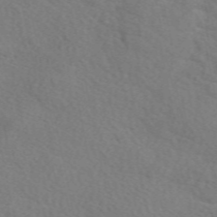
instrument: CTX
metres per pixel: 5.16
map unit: eAb
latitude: 50.2144
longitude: 117.4076
